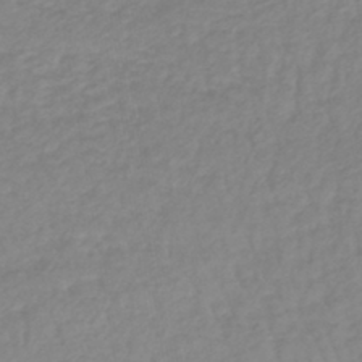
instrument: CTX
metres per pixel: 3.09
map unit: lHb
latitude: -41.0864
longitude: 71.1053
